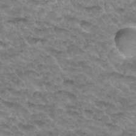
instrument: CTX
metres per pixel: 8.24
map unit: Hto
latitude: 33.9150
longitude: -48.7057
